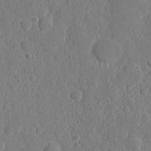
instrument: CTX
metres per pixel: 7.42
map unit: eHh
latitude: 6.7246
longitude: -73.0459
